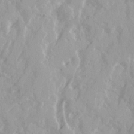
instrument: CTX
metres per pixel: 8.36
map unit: Ave
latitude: 21.3671
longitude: -130.8947
